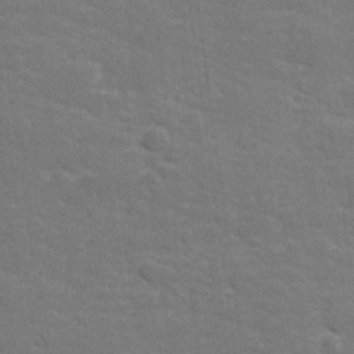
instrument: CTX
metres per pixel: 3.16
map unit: lHvf
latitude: 26.1578
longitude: 142.2361
